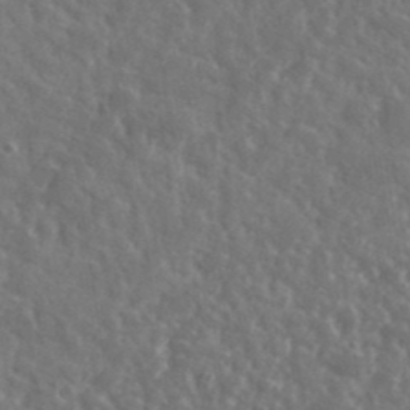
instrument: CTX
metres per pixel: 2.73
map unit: lHvf
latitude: 36.2712
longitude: -89.5749
